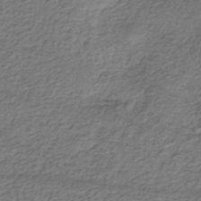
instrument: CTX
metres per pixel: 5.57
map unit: eHh
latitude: -42.7652
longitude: 117.4076
